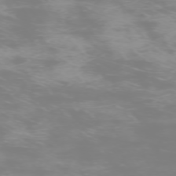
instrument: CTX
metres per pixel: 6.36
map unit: Hpe
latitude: -74.0283
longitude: 5.1809
